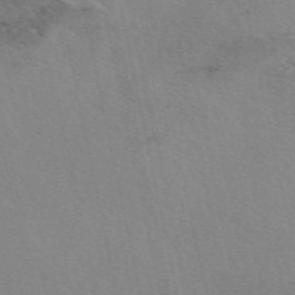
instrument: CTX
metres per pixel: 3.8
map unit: eAb
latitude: 50.1200
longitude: 106.4062
